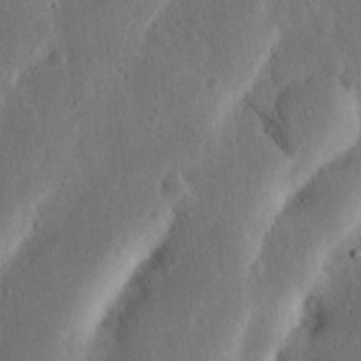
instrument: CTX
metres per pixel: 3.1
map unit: Nhu
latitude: 18.8569
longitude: -74.9703
